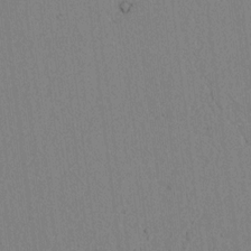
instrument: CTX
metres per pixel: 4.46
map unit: lAvf
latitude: 6.6113
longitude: 167.8422
